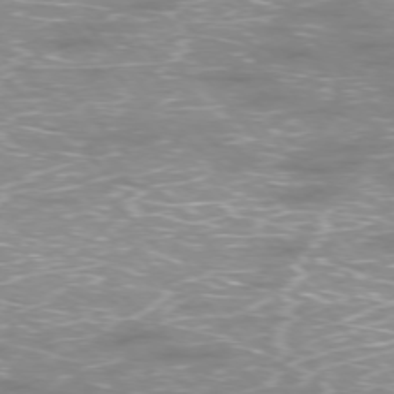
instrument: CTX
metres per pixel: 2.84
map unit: Ap
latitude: -76.5385
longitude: -61.9150
